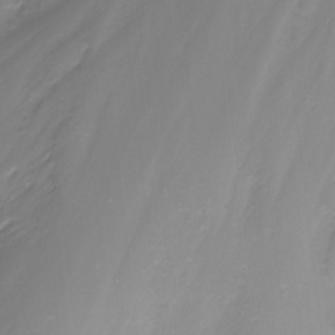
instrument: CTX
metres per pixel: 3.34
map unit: Nhu
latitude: -1.4455
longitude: -78.0255
